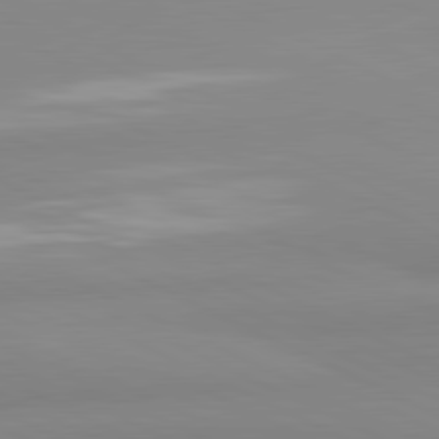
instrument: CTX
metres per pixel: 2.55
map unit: lApd
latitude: 81.4993
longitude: 179.3320
